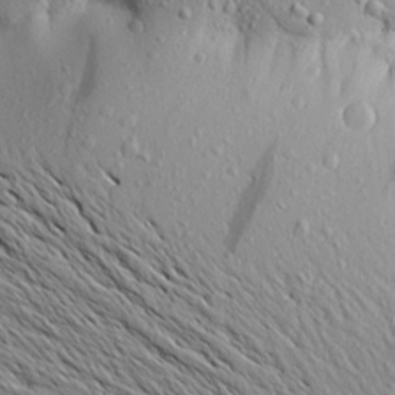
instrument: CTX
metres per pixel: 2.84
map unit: Aa
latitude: 20.0255
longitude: -148.0444
